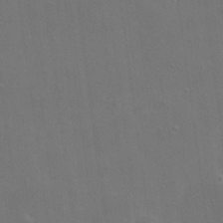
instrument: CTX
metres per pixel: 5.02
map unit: eHh
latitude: 19.6316
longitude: -66.5734
